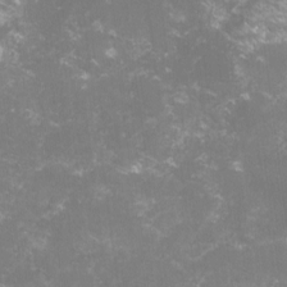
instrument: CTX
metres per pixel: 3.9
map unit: lHvf
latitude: -14.9164
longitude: -101.2348
